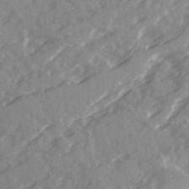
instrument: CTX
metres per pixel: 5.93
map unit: Ave
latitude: 19.8016
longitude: -131.2348
